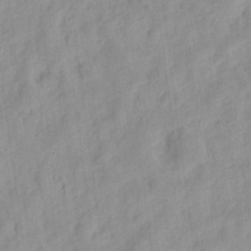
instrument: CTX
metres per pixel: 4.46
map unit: eHh
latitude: 8.5357
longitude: -74.7813
